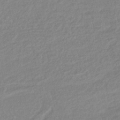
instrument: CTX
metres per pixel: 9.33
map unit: lHb
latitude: -41.5021
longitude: 76.0661
